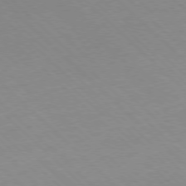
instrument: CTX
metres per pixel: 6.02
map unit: Hpe
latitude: -78.1605
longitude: 12.9164
